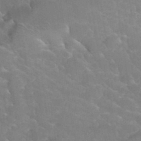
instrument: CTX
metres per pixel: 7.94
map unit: Hto
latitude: 35.8772
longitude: -46.1389
